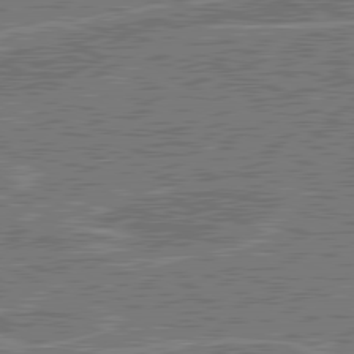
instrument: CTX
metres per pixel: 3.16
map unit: lApd
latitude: 80.8569
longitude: 119.7667
